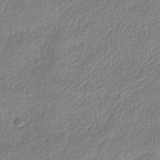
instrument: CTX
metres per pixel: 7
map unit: HNhu
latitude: -40.4818
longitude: 102.1039
